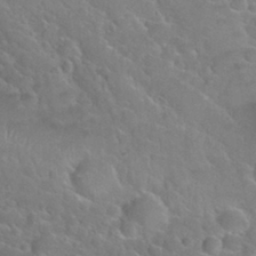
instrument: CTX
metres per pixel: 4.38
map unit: Nhu
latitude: 30.1767
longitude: -52.6869
